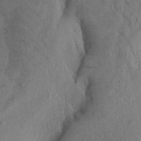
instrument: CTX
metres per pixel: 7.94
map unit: Aa
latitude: 20.3090
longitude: -147.4805
